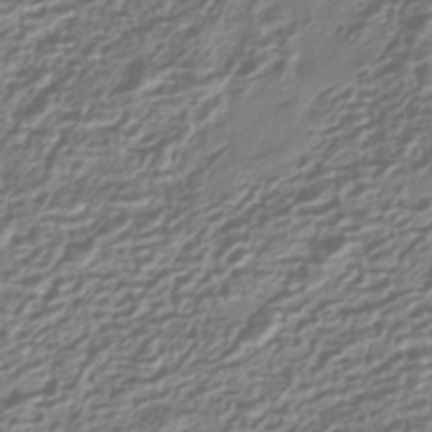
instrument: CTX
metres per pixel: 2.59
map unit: HNhu
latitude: -43.5399
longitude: 99.4643
